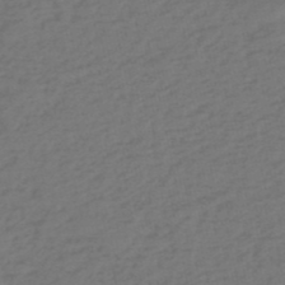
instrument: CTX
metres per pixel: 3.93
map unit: eHh
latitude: -51.8611
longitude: -24.6679
